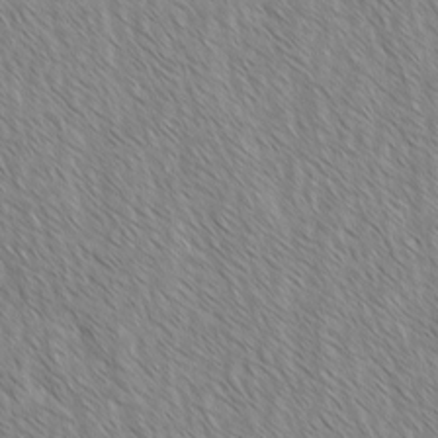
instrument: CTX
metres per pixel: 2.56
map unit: lAvf
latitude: -2.1227
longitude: -113.9150
